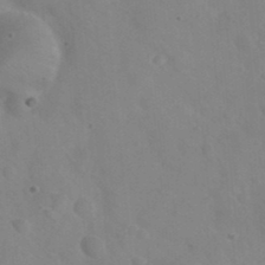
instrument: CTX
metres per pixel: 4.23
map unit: Nhu
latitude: 26.4790
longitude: -54.9514
